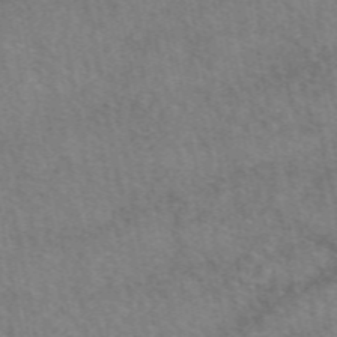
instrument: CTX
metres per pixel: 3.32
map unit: eAb
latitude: 50.6679
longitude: 115.4076
